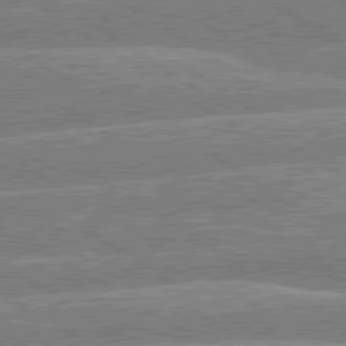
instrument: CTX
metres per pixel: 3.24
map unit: lApd
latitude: 79.7261
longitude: -158.3278
